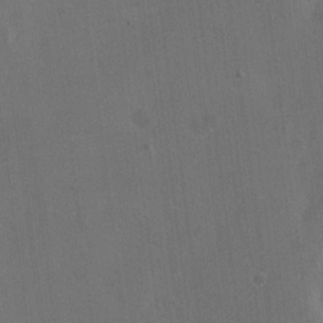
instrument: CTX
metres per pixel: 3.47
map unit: eHh
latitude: 18.7624
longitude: -65.3671
